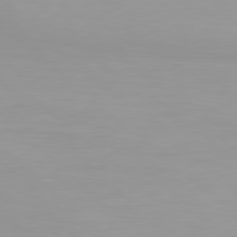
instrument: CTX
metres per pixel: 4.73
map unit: Hpe
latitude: 78.4601
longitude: -141.2159
